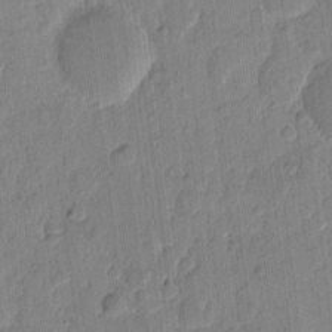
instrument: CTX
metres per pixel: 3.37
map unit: eHh
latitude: 10.4601
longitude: -65.5182
